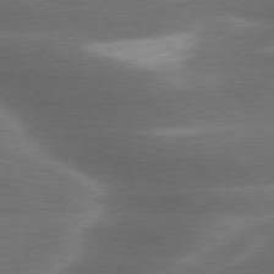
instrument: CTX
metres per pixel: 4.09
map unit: lApd
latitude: 79.9717
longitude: -117.4238
